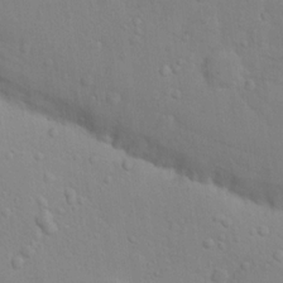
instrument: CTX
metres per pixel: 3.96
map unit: Nhu
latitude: 13.8961
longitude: -28.1389
